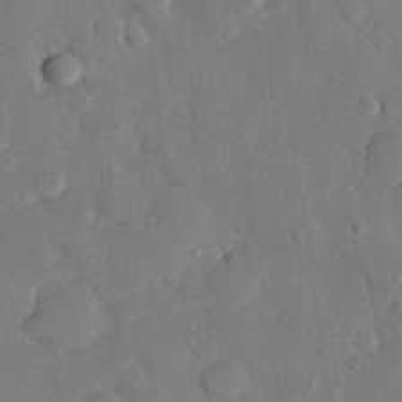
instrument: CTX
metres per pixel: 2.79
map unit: eHh
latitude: 27.2537
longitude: -80.6868
